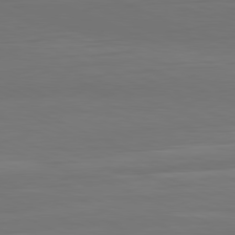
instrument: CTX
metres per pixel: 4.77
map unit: Hpe
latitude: -81.7856
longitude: 20.6896
